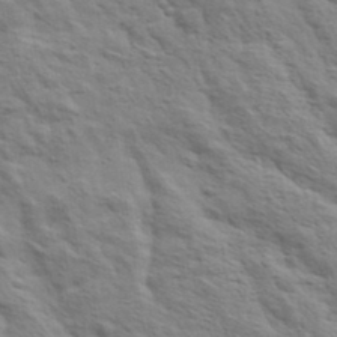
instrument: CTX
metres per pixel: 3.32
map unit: eHh
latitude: 37.3104
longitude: -80.9136
